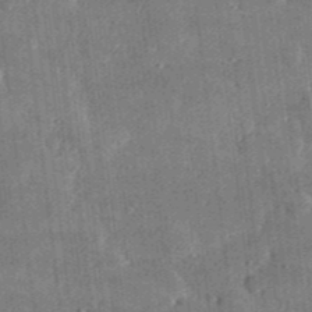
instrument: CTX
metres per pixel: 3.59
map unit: lHvf
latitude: 31.0648
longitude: -90.1578
